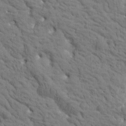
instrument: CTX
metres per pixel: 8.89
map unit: Htu
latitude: -1.9556
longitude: 174.1983
